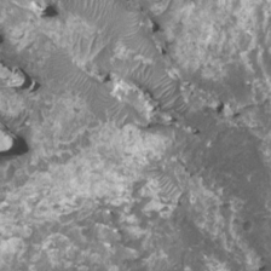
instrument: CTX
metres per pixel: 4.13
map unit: HNhu
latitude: 2.8947
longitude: 6.1039
